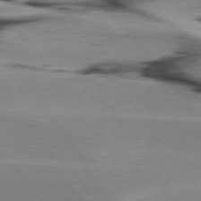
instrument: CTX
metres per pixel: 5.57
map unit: lApd
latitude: 75.5182
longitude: -66.1388
